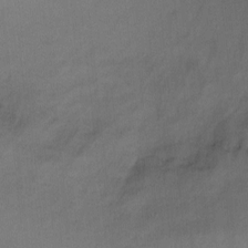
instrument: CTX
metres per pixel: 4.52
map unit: Ht
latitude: -2.2928
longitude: -32.8758
